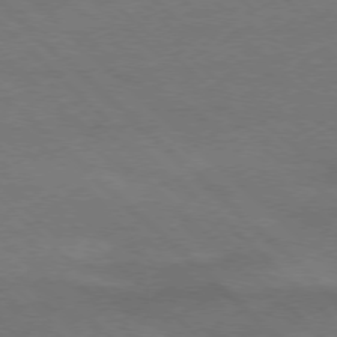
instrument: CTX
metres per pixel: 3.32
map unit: Ap
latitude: -78.1605
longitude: -69.0459
